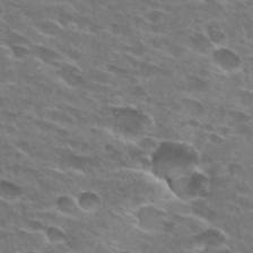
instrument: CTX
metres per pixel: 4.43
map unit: Hto
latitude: 29.3670
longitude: -42.7813
